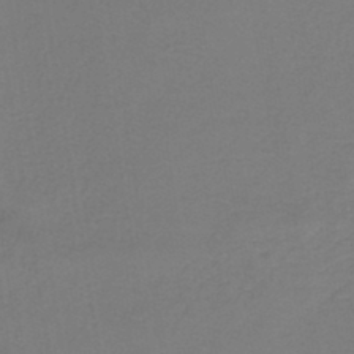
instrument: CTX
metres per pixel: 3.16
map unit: lHb
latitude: -42.4628
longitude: 64.2362
